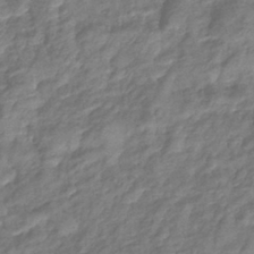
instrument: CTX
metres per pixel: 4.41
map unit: eHb
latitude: -39.1053
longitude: 78.7463
